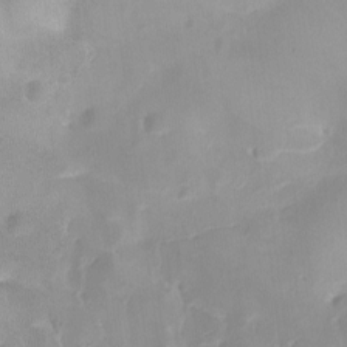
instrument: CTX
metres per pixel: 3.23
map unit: Ave
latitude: -9.4265
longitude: -122.4979
